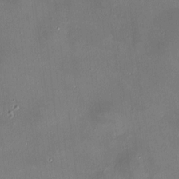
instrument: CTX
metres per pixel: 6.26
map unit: HNhu
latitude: 6.7435
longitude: 8.4062
